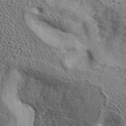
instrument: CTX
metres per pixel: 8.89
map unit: ANa
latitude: 41.7828
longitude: 49.2187
